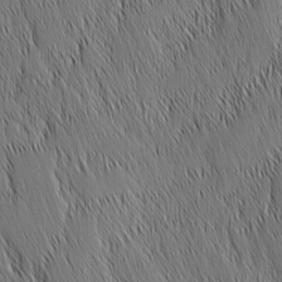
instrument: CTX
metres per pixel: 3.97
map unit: Nhu
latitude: -6.3495
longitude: -150.4412
